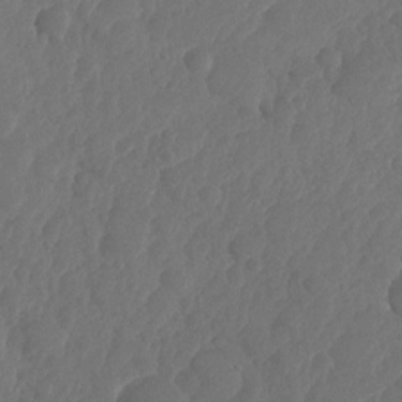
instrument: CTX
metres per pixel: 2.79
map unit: HNhu
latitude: -24.7652
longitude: 49.6722
